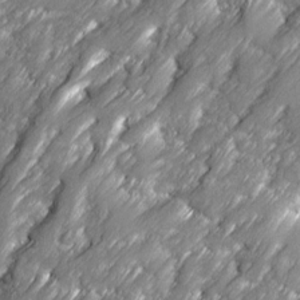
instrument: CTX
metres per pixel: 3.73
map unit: Ave
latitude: 16.7813
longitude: -135.2726
